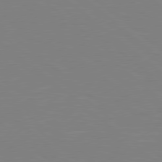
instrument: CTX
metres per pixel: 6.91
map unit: Hpe
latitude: 78.6680
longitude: -148.0255
